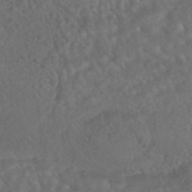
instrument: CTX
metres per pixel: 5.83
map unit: HNhu
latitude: -45.6344
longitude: 106.7652
